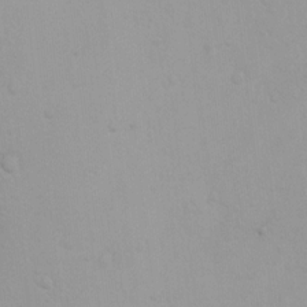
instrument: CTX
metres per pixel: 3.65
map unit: Ht
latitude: 3.7260
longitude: -22.7246
